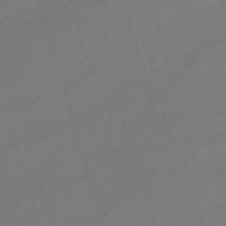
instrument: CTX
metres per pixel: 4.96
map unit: lHb
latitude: -47.0864
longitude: 63.4832
